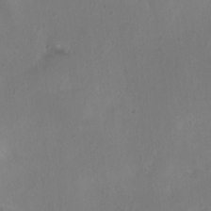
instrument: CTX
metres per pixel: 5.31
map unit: Nhu
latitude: 1.8961
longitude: -15.4049
